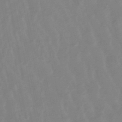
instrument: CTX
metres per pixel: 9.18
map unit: lHb
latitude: -48.6708
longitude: 78.7652
